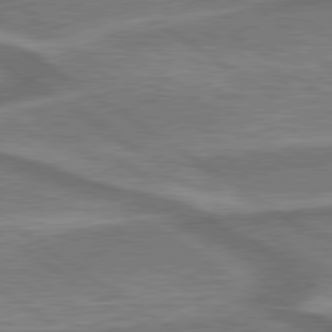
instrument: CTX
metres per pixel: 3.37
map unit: lApd
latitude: 79.7450
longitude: 171.1809
